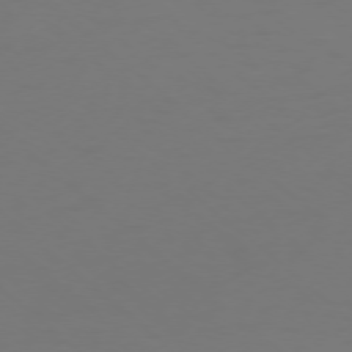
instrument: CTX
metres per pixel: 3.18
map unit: Ap
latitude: -76.5385
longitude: -79.1970
